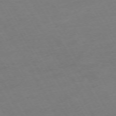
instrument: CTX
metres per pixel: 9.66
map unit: Hpe
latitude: -72.8597
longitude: 9.1620
